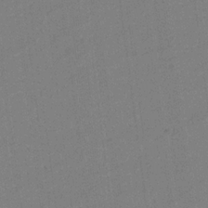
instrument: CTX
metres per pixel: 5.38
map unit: Aa
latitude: 20.5168
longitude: -140.8569
